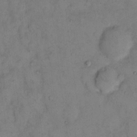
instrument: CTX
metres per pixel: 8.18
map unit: eHh
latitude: 12.8947
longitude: -63.2348
